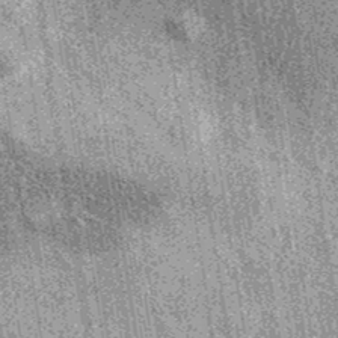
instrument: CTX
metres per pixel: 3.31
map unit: eAb
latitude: 37.6694
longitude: 107.4643
